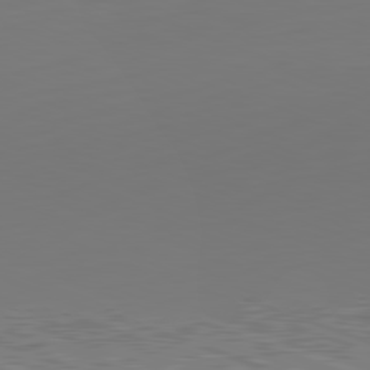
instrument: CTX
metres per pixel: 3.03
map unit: Hpe
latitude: -82.6140
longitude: 8.0094
